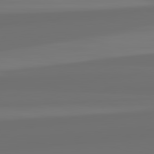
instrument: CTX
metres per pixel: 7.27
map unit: lApd
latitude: 82.5734
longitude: 161.7856
